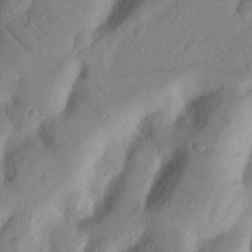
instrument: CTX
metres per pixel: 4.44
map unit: Nhu
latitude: 19.2537
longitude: -77.1025
